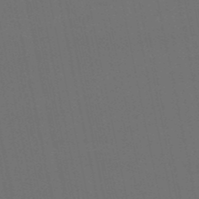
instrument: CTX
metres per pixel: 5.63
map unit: eHb
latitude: -50.3306
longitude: 76.0850
